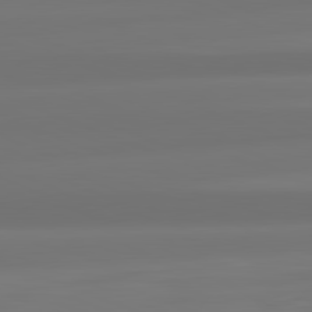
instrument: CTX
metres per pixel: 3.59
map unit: lApd
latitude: 82.1388
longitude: -173.4615
